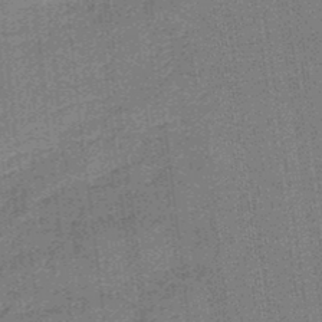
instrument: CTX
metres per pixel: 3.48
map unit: HNb
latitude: -36.7085
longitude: 57.5210
